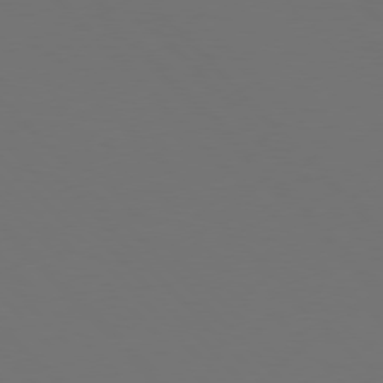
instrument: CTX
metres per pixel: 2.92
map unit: Hpe
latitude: 76.8758
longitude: -169.3293
